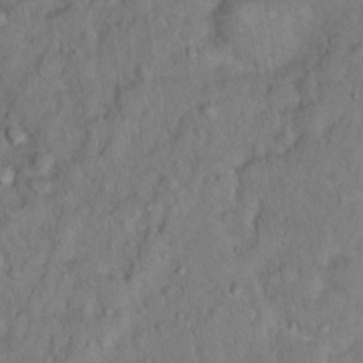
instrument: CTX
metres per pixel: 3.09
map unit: Hto
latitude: 12.8947
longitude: -36.7813
